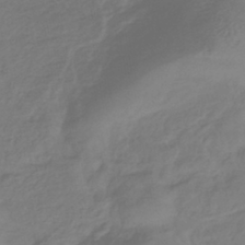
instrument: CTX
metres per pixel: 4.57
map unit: lHb
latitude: -42.6707
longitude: 81.4455
